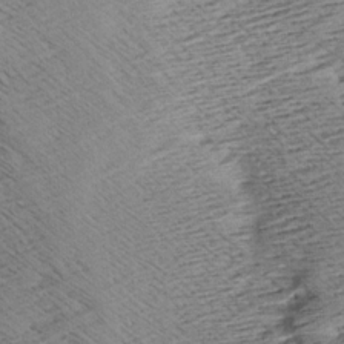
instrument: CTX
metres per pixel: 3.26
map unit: Aa
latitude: 8.2901
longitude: -140.1388
